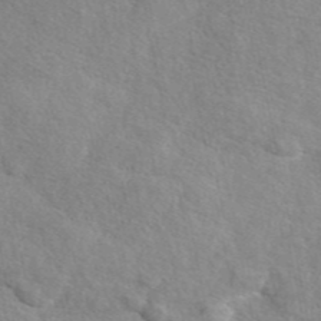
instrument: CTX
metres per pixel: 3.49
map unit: eAb
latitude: 45.3104
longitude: 113.5399
